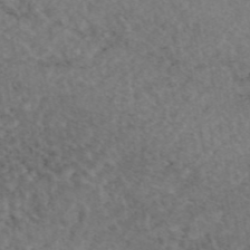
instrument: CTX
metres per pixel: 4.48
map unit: eAb
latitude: 45.0080
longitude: 115.4832
